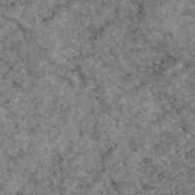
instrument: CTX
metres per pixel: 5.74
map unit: eAb
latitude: 47.1404
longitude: 118.1984
